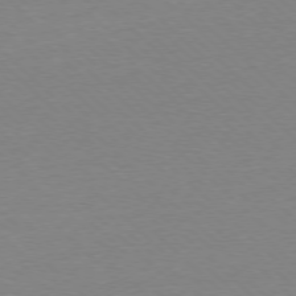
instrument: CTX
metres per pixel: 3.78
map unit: Ap
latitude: -78.0283
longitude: -62.2334
